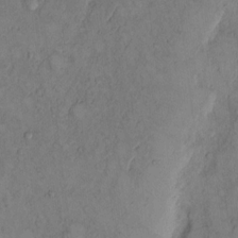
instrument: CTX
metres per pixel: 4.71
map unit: Hto
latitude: 11.5371
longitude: -58.8380
